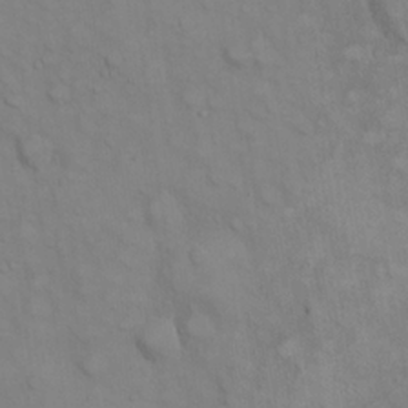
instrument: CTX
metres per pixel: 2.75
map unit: eHh
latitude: 22.6112
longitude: -62.2334
